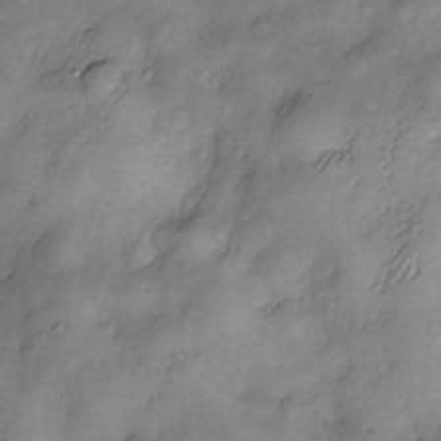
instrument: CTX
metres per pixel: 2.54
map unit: Nve
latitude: -25.5966
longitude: -148.8947
